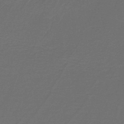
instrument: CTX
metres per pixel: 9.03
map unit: lHb
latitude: -38.5385
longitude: 55.2754
